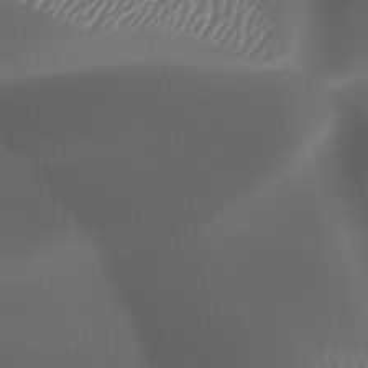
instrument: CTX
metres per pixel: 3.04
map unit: HNhu
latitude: -47.1431
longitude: 30.7463
